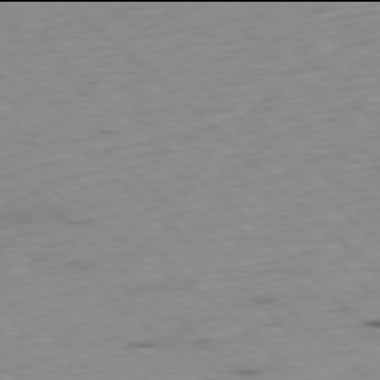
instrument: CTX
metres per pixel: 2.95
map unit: Ap
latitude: -78.0094
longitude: -60.9702
